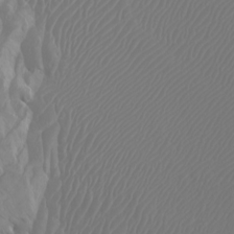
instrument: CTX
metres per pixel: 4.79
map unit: Htu
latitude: -4.7274
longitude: -72.3657
